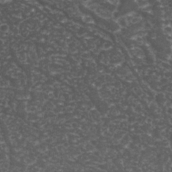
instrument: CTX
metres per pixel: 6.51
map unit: Nhu
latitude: 26.6113
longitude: -65.6883
